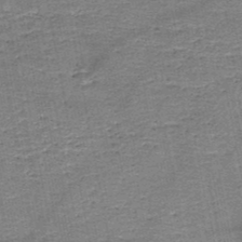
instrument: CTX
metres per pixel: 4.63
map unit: HNb
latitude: -48.9164
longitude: -42.4790
